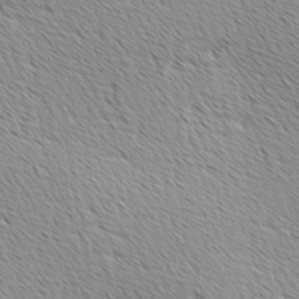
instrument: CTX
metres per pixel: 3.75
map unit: Ave
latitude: 9.8772
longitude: -107.4993
